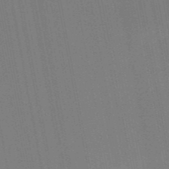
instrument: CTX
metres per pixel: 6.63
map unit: HNb
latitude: -51.8422
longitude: -45.4993
